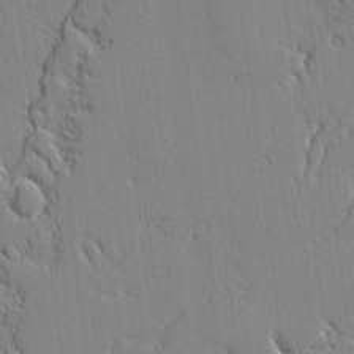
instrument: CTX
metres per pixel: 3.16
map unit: lAvf
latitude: -2.0283
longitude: -109.3859
